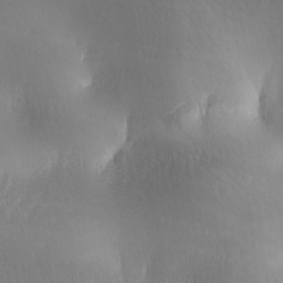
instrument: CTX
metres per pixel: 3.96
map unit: Ave
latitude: -5.2754
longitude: -120.8758
